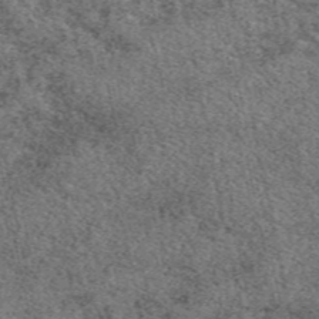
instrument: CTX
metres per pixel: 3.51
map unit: eAb
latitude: 48.5357
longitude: 106.4440
